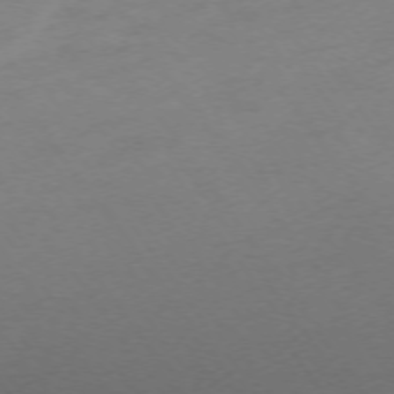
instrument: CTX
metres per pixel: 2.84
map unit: Ap
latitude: -74.3873
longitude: -73.2915
